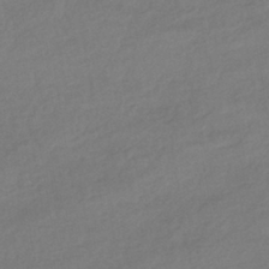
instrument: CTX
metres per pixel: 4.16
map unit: HNhu
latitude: -41.3321
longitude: 95.6344
